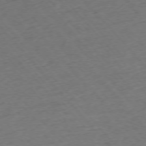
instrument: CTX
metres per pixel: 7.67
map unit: Ap
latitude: -75.9178
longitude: -80.7624
